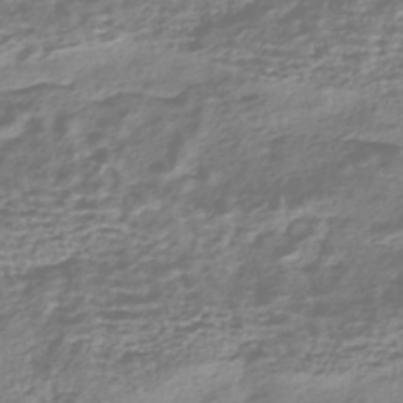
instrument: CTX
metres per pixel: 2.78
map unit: HNhu
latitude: -43.5399
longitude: 100.5951
